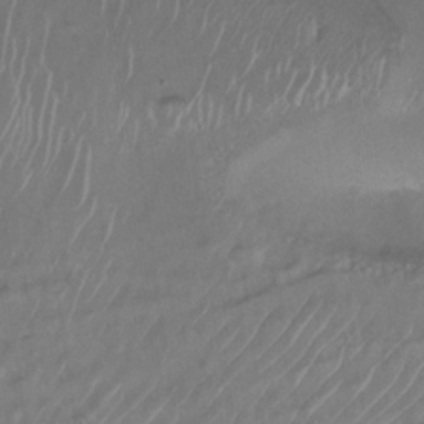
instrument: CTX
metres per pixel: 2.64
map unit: Nhu
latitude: -28.1417
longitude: -63.4994
